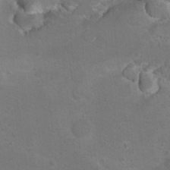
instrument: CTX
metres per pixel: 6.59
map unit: Hto
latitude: 9.0648
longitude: -30.6302
